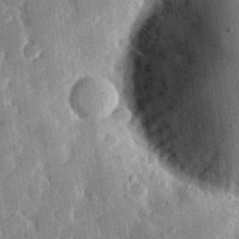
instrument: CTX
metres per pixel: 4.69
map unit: eHh
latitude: 28.7624
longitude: -80.5924
